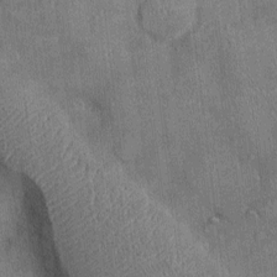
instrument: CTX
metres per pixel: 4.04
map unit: Ht
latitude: -2.5951
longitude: -14.2523
